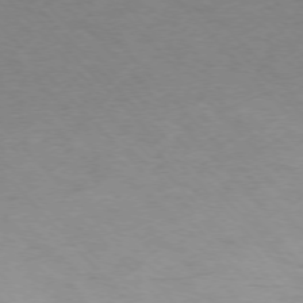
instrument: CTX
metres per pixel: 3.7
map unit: Ap
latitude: -76.1039
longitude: -65.1403
